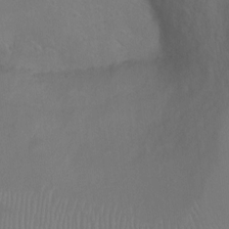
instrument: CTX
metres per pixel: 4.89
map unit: Ht
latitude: 0.5168
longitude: -35.9339
